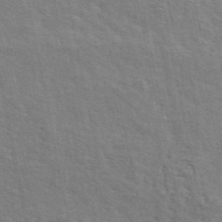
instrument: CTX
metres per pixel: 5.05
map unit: ANa
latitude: 49.5371
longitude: -82.1011
